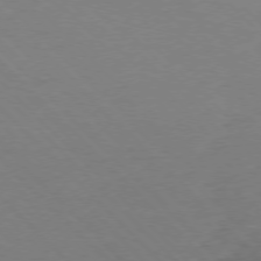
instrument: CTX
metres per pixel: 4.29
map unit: Ap
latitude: -77.4076
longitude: -69.4049
